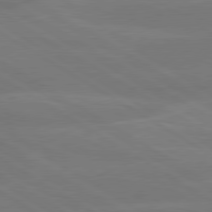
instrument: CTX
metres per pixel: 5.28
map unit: lApd
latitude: 79.7450
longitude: -143.8206
